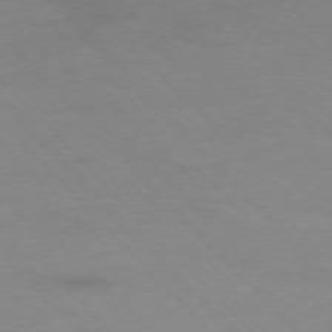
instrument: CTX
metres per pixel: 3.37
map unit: Ap
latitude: -77.1998
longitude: -69.8961
